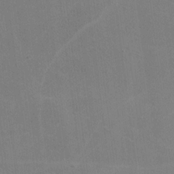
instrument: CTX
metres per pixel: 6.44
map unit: lHvf
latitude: -10.9731
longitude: -102.4223
